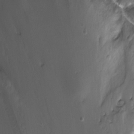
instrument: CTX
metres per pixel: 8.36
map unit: Nhu
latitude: -6.5951
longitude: -45.0269
